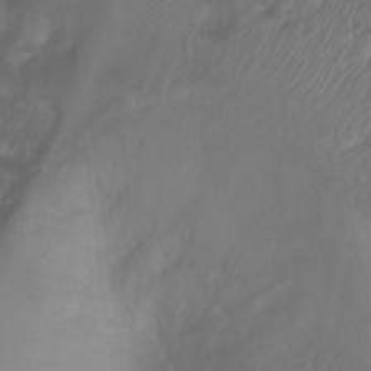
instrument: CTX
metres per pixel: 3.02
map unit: Ht
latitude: 1.8772
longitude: -21.8773
